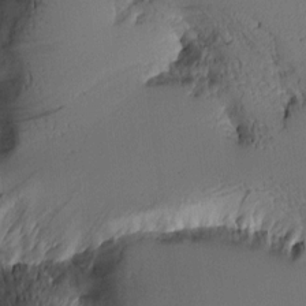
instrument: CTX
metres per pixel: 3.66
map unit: Aa
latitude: 10.2901
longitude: -127.2348
